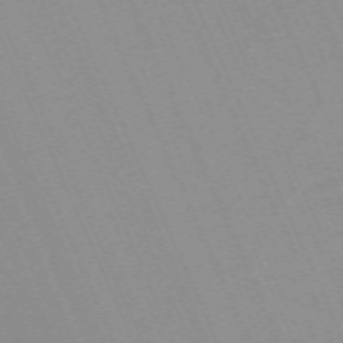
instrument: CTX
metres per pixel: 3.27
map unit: Nhu
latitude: -67.8422
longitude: 39.5210
